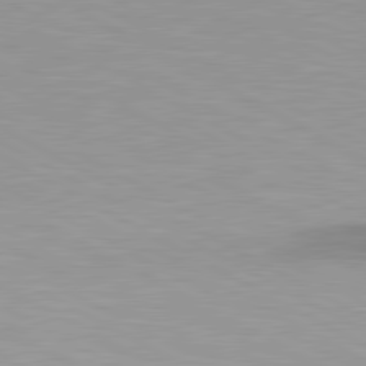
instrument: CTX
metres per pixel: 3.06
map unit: lApd
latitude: 80.7246
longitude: 158.2739
